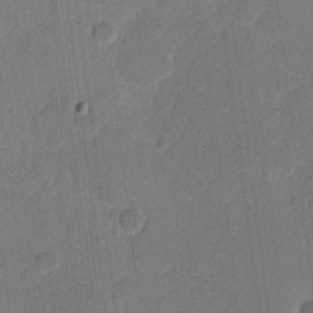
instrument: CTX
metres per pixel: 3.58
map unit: eHh
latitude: 11.4049
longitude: -66.8191
